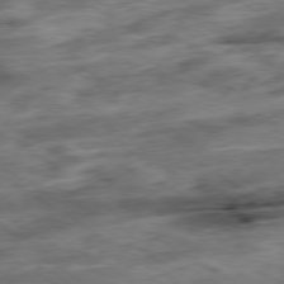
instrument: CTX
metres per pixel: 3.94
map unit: Hpe
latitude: -79.1809
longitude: -15.7828
